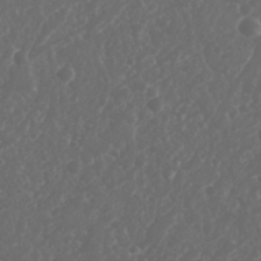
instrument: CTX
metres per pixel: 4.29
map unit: Nhu
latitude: 26.1767
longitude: -63.9528
